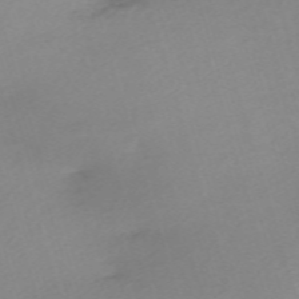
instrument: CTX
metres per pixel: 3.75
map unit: eHh
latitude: -61.4265
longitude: 52.7085
